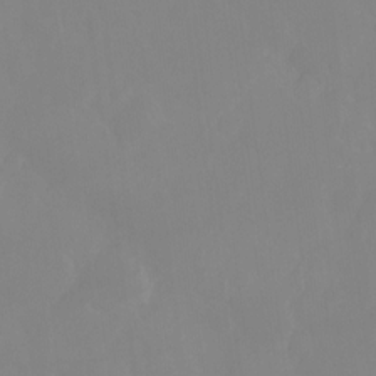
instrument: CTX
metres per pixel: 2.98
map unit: Ht
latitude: -15.0676
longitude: -52.4601
